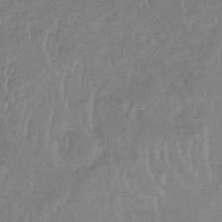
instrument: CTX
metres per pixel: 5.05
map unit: lHb
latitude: -34.0094
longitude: 69.1809
